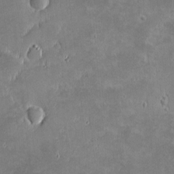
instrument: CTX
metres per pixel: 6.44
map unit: eHh
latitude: -1.6155
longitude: -85.5182
